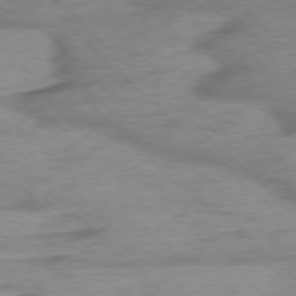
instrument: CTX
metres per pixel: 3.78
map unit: Ap
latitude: -76.7652
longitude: -77.9528
